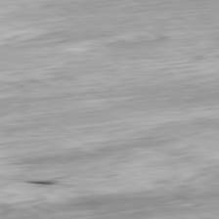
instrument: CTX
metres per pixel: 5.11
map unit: Ap
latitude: -81.0487
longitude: -70.1389
